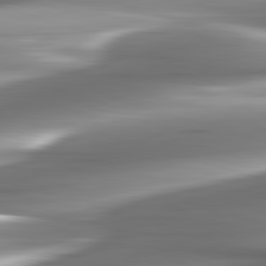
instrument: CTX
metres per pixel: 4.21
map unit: lApd
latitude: 82.6868
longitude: -142.1956
